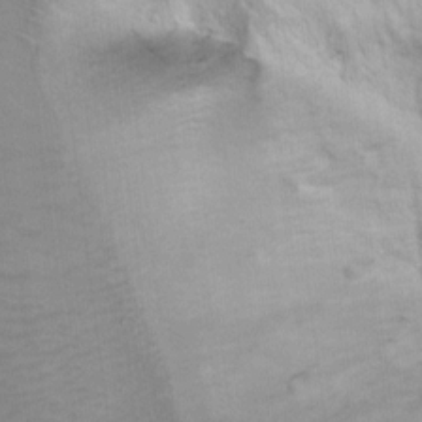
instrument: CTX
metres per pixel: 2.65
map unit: Ht
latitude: 6.8191
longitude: -30.1389
